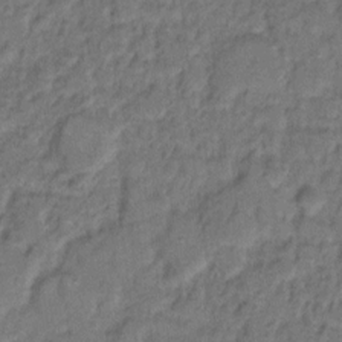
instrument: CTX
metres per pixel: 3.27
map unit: eHh
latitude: 9.0648
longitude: -62.3090
